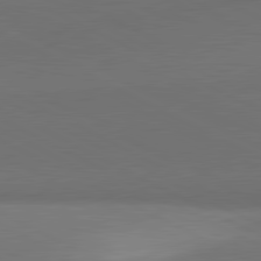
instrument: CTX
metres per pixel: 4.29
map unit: lApd
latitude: 81.5560
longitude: 155.0487
